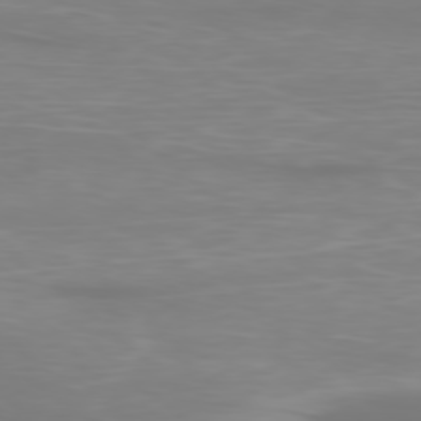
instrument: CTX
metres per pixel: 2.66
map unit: Ap
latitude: -78.4062
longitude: -97.0647
